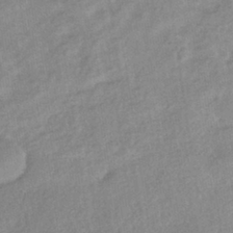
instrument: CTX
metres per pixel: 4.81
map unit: HNhu
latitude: -40.5951
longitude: 96.0850
